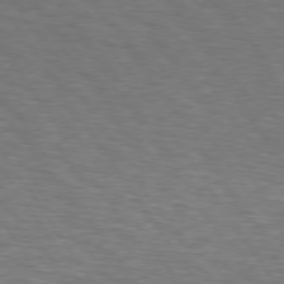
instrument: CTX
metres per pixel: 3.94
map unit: lApd
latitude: 74.3467
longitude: -74.6113
